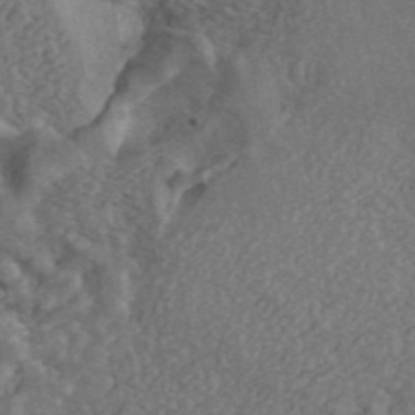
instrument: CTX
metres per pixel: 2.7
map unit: ANa
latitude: 43.8772
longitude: 30.4440
